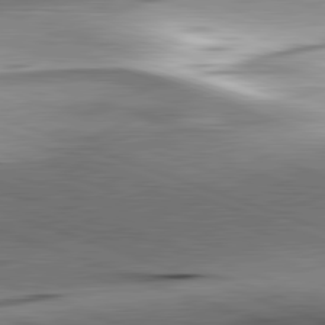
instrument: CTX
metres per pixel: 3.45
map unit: lApd
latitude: 81.9528
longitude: -151.5182
